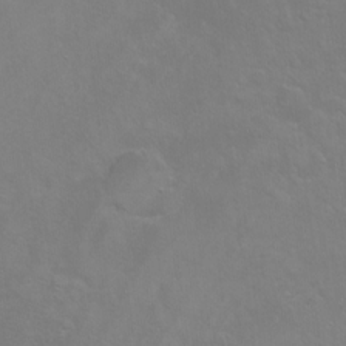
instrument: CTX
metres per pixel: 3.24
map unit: Ht
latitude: -5.8422
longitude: -34.9513
